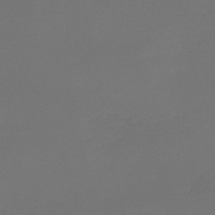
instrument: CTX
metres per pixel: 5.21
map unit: lHb
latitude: -43.6910
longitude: 63.8233
